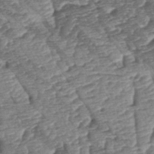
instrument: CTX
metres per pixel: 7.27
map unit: lAa
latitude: -2.5006
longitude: -127.9717
